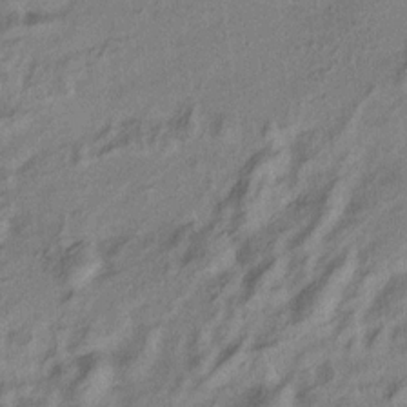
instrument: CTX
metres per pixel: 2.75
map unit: HNhu
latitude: 7.4804
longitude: 15.5210
